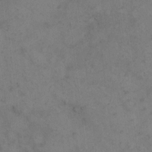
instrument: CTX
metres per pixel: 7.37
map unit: eHh
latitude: 10.7057
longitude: -63.3482
